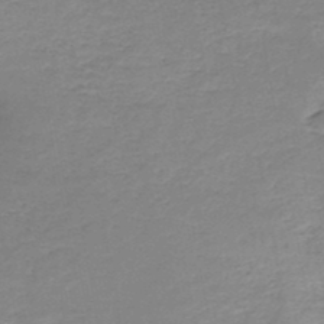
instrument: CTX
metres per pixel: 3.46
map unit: HNb
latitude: -48.1984
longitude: -39.5938
